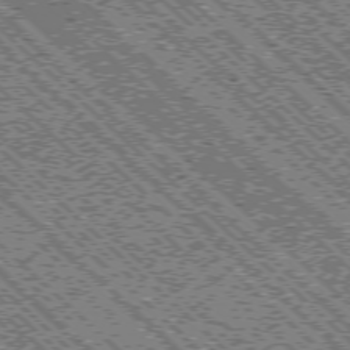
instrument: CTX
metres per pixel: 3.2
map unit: Ap
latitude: -76.0094
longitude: -96.3278
